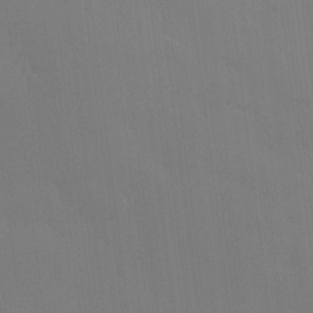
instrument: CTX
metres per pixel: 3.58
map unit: Hve
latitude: -10.6519
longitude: 175.7288
